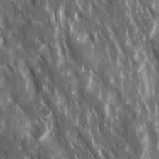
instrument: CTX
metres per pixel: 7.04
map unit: Ave
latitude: 15.4994
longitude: -132.2523
